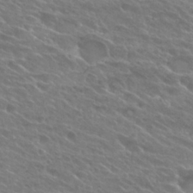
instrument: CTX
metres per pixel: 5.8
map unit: Hto
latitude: 26.1956
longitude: -39.8583
